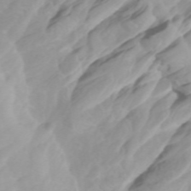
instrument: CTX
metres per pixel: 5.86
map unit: Htu
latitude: -4.8786
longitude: 137.6910
